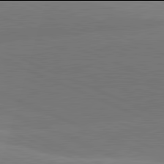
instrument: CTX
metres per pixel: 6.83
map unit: lApd
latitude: 81.9906
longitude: -155.0458
